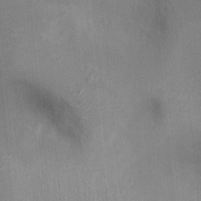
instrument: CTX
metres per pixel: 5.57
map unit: Ht
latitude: -2.3306
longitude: -14.7058
